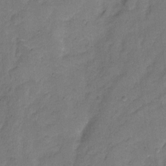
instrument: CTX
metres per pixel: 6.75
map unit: Hto
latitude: 4.8380
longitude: -61.1970
